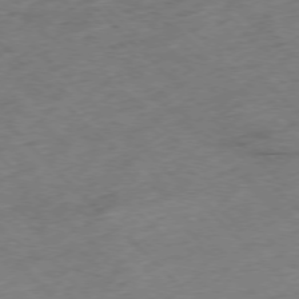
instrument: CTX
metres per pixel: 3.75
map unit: Hpe
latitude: -77.0297
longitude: -16.4979
